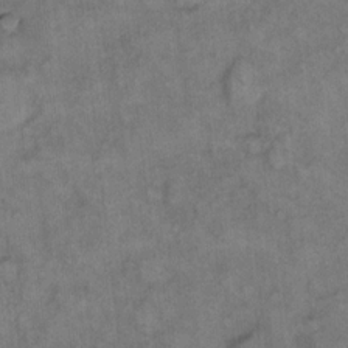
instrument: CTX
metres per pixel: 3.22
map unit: eHh
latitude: 13.7828
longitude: -64.8191
